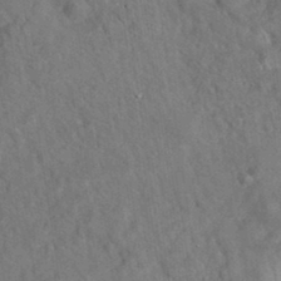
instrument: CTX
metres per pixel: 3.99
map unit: eAb
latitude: 34.6679
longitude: 110.5951
